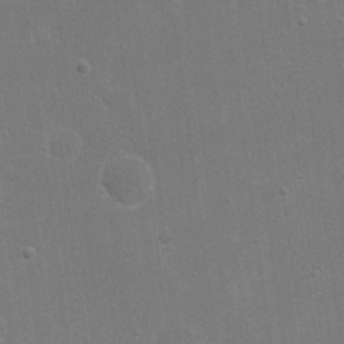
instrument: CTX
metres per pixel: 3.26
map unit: eHh
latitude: 20.1767
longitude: -68.2334
